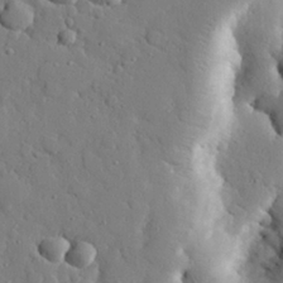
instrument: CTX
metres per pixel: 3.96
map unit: eHh
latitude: 27.1781
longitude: -78.7058
